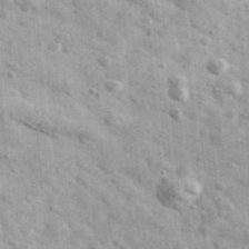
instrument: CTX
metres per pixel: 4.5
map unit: Ave
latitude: 40.9514
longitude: -106.6302
